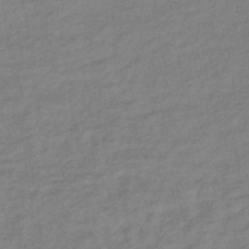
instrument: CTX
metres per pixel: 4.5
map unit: lHb
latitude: -37.4832
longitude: 70.4629
